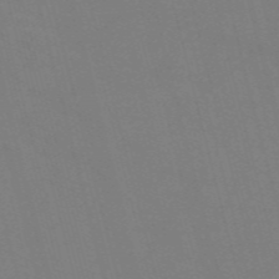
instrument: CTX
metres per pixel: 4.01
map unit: Nve
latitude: -58.0849
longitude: 61.7667
